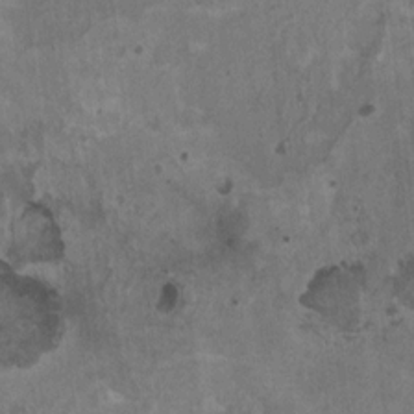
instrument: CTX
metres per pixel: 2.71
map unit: HNhu
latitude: 4.3278
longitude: -3.5182
